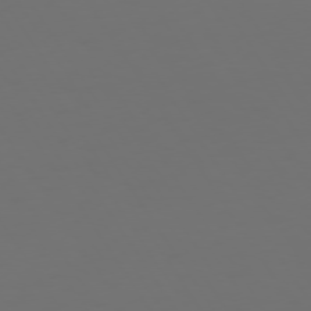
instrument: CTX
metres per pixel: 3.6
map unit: Hpe
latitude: 73.6694
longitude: -127.0837
